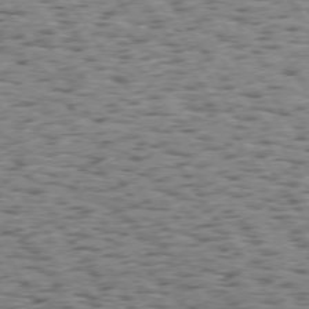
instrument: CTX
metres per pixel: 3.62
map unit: Hpe
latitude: 73.7261
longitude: -135.3103
